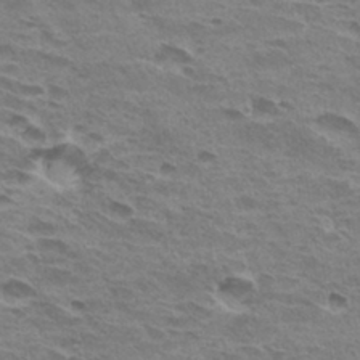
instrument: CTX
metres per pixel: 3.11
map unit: Hto
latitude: 31.7072
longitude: -40.8191
